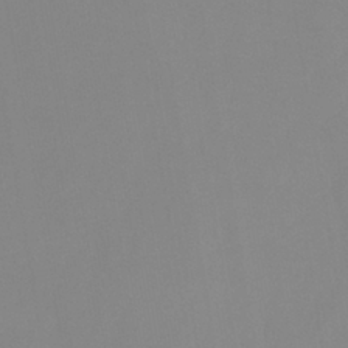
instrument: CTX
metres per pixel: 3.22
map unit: eHb
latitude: -29.5021
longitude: 70.6330
